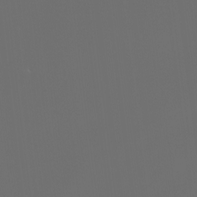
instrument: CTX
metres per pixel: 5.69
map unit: Aa
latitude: -6.8030
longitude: -72.8569
